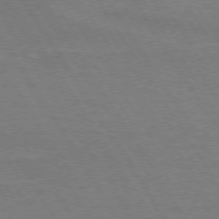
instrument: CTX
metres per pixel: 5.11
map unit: lApd
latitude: 73.9528
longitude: -56.1010
